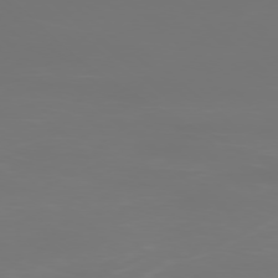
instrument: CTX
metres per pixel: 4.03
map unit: Ap
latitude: -78.2928
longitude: -96.9703
